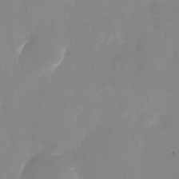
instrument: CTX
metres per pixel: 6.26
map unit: Nhu
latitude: -25.3132
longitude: -70.3089
